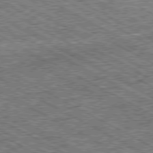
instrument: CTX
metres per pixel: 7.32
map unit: Ap
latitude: -80.2740
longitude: -78.6491
